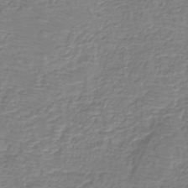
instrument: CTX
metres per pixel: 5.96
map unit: eHh
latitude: -40.5574
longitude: -29.9339
